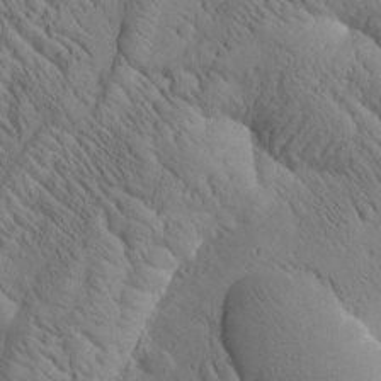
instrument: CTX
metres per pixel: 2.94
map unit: Htu
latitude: 0.9324
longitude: 175.3320
